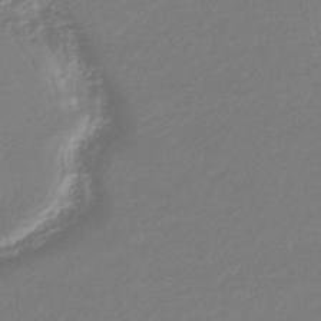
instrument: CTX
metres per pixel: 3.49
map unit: lHb
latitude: -44.2551
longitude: 61.8989
